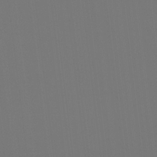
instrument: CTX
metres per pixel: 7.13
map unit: Hto
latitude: -7.7288
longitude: -50.3467
